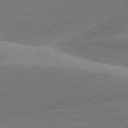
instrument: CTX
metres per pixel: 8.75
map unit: lApd
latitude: 79.9528
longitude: -93.4048
